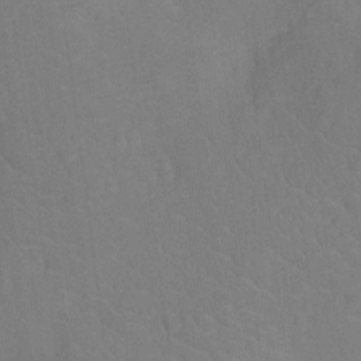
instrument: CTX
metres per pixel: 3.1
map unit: Ht
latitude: -10.2362
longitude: -23.6883
